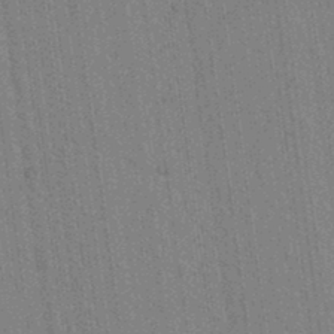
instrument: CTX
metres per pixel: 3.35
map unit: lAvf
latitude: 7.1781
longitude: 164.2740
